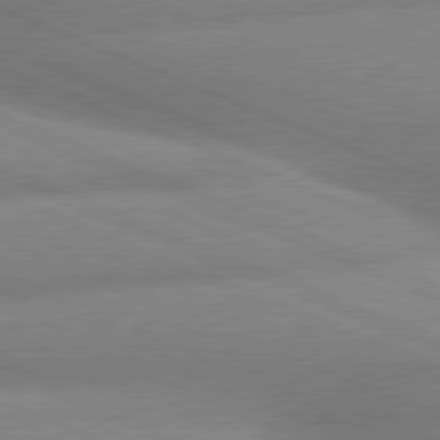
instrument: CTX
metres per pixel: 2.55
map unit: lApd
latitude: 79.7828
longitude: -166.4601
